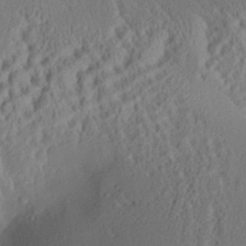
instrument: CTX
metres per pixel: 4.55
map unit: Aa
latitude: 28.9325
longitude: -135.7071
